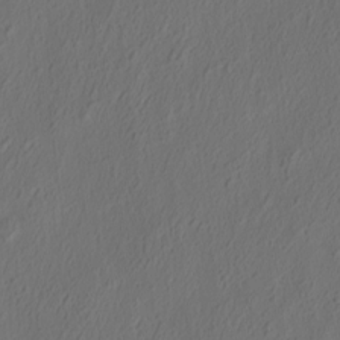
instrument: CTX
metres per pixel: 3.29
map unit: eHh
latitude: 5.2159
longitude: -77.3859
